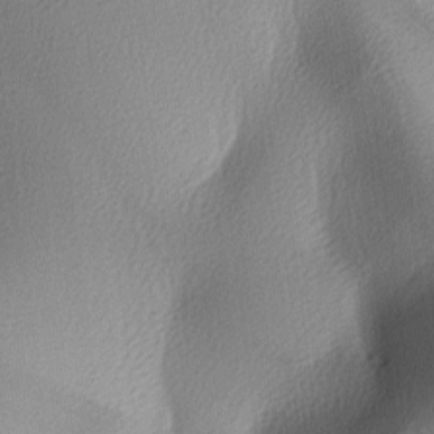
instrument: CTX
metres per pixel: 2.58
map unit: lAa
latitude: -5.9367
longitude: -122.9703
